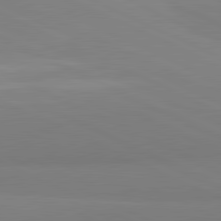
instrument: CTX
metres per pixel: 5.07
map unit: lApd
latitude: 81.7072
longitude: 179.4076
